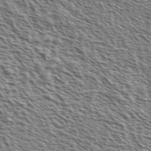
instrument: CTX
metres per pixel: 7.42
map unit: Ave
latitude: 37.2159
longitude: -111.6127
